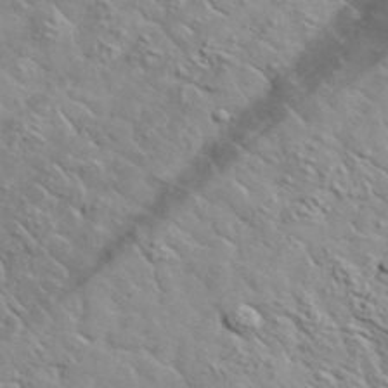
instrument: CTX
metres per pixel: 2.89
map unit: lHvf
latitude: 37.5560
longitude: -90.4034
